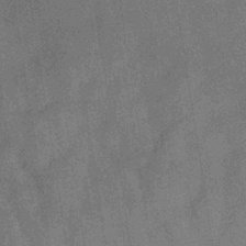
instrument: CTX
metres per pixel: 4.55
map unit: eHb
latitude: -35.4643
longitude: 80.8597
